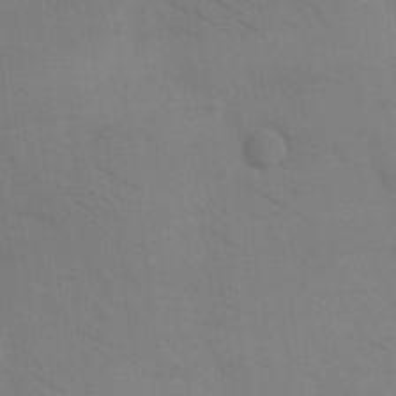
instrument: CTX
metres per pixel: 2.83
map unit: eHh
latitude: 17.8017
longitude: -67.2159
